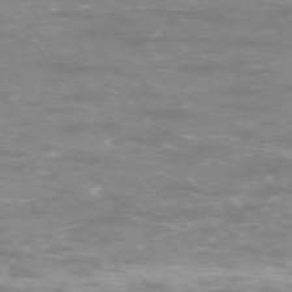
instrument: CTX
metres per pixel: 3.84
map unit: Ap
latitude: -74.3873
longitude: -74.5357
